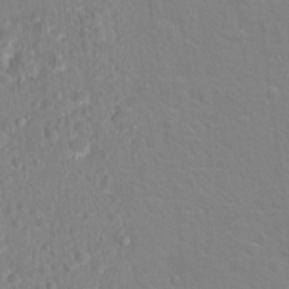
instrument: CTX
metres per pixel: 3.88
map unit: Hto
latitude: 16.6491
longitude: -41.1592
